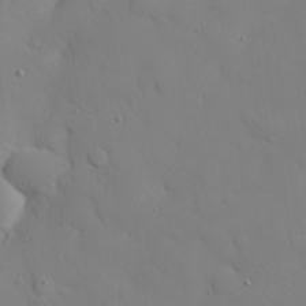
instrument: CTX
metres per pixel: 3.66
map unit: eHh
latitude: 26.2145
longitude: -75.1403
